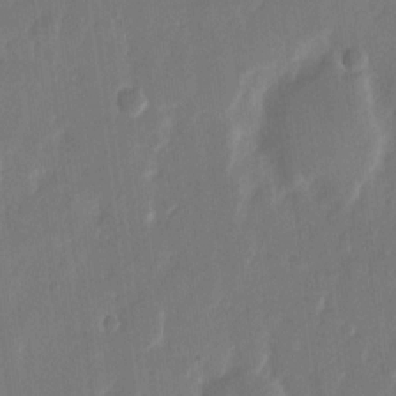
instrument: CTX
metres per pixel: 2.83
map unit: eHh
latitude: 13.1970
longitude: -70.9136
